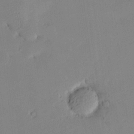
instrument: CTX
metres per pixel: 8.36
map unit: HNhu
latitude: 10.2901
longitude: 16.3118
